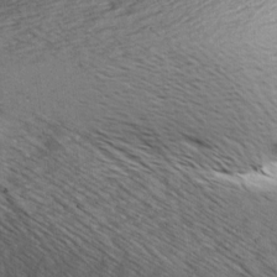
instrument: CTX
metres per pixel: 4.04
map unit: Ave
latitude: 14.9514
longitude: -103.1781
